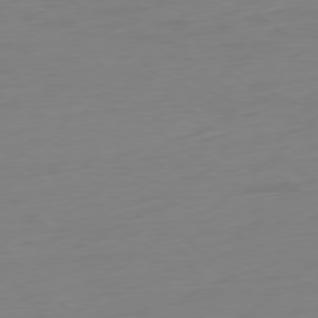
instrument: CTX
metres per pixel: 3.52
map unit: Ap
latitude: -78.7274
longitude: -66.5167
